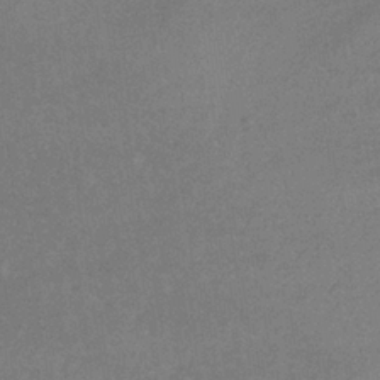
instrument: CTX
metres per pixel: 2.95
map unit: lHb
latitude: -34.4629
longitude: 68.2361
